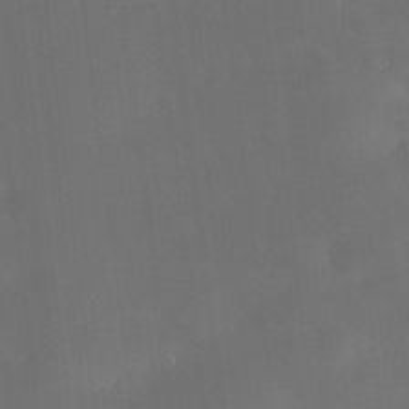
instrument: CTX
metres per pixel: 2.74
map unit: HNhu
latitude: 5.7450
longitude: 13.8045
